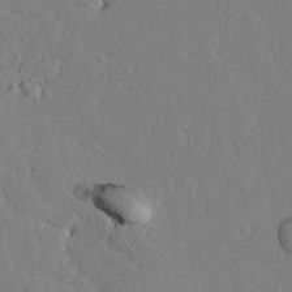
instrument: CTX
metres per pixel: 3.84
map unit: lAvf
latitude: 17.4426
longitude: -126.3656
